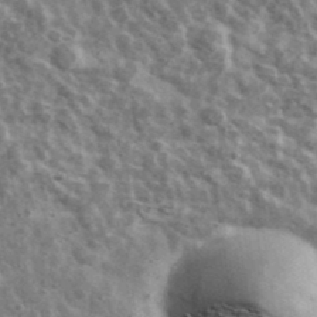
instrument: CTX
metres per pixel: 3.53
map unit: Ave
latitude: 38.9891
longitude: -107.9906
